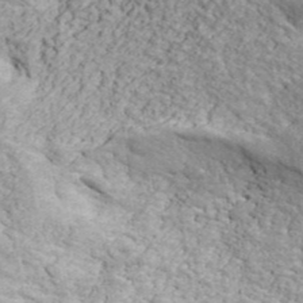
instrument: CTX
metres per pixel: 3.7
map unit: ANa
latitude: 43.3671
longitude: 47.9367
